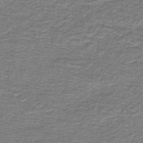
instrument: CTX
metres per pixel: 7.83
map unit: lHb
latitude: -44.3495
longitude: 56.8597
